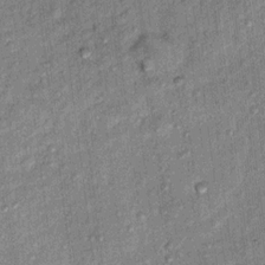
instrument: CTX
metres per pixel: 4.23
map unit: Ht
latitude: 11.7828
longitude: -37.6883
